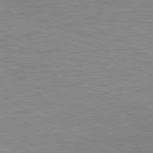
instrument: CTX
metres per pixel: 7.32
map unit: Ap
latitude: -80.5196
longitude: -86.7057
